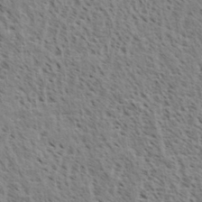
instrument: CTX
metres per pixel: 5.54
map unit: eHh
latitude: 34.1766
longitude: -141.0836
